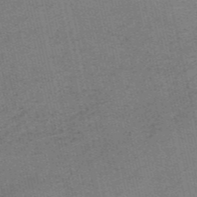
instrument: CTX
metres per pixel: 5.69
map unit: HNb
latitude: -55.4455
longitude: -42.2145
